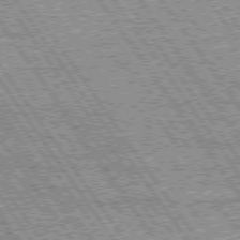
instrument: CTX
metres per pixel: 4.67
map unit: Hpe
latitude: 74.7246
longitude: -154.2145
